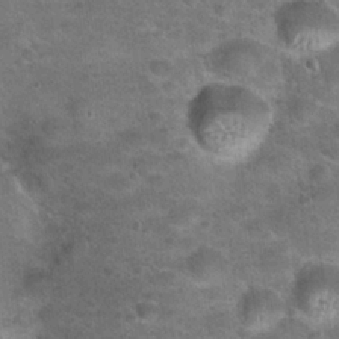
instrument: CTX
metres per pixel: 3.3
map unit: Hto
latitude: 23.3104
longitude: -49.8583
